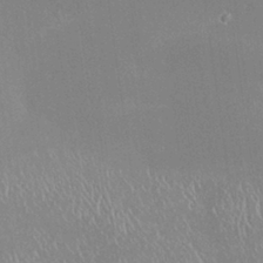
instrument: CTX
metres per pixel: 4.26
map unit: HNhu
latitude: -0.3496
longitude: 4.1794
